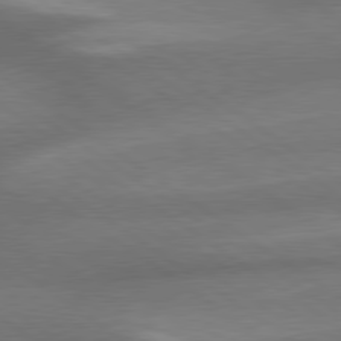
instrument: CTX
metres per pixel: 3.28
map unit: lApd
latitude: 79.5749
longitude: -153.8017
